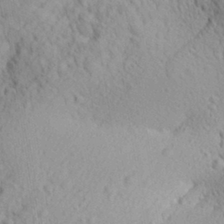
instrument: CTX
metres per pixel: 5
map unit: Aa
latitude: 29.9528
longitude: -138.6113
